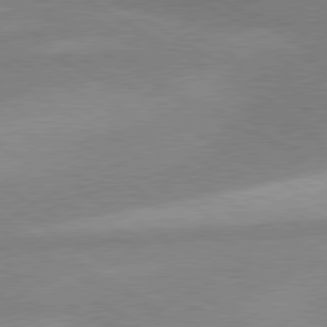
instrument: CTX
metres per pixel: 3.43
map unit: lApd
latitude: 80.1389
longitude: -179.7261
